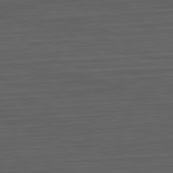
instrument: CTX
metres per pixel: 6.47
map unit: Hpe
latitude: -82.7274
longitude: 11.8422
